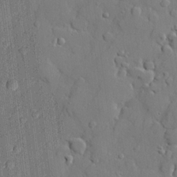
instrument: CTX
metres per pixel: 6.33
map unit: lHvf
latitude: 21.8206
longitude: 144.8975
